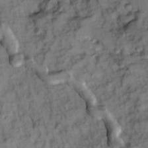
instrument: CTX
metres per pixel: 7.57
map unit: Ave
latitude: 8.7057
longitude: -103.2537
